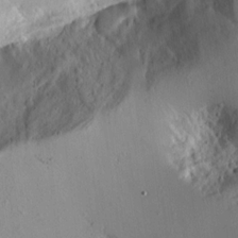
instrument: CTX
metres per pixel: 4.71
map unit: lAvf
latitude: 16.2523
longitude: -126.1956
